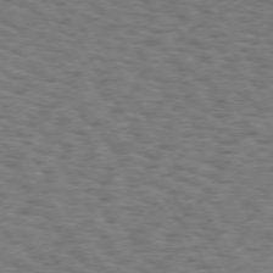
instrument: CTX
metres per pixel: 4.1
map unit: Hpe
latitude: 72.8002
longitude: -130.0633
